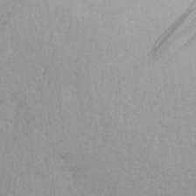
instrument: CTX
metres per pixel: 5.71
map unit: Aa
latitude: 23.7450
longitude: -148.6491
